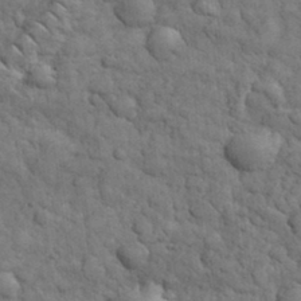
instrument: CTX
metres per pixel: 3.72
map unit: eHh
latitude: 32.8758
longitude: -67.6693
